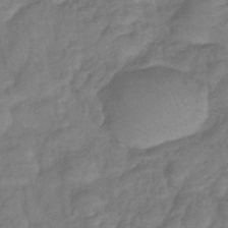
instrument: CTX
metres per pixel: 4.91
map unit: lHb
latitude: -41.7289
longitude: 80.7463
